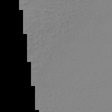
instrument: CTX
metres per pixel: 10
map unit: lHb
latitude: -44.0094
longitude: 67.5588
